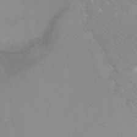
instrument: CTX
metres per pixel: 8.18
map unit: Ht
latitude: -6.6518
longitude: -33.9717
